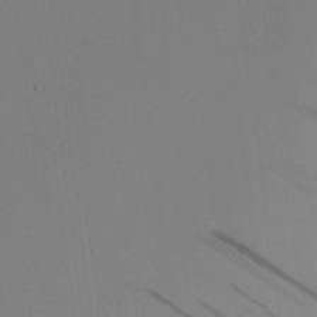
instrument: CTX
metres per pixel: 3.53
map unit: Aa
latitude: 19.5938
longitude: -140.8569
